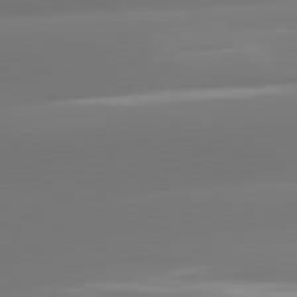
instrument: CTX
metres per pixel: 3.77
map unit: lApd
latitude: 81.5371
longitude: -161.2159
